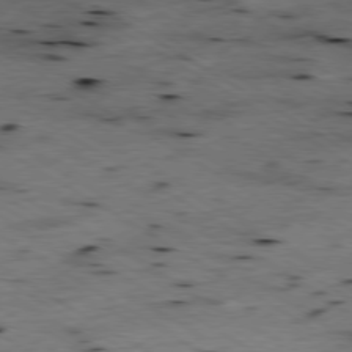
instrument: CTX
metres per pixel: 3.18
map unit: Hpe
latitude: -79.1053
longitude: -20.3845
